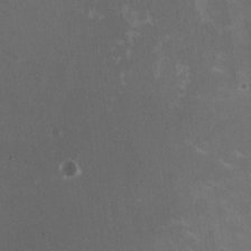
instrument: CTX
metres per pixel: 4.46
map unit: HNhu
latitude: -1.3888
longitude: -4.0633
